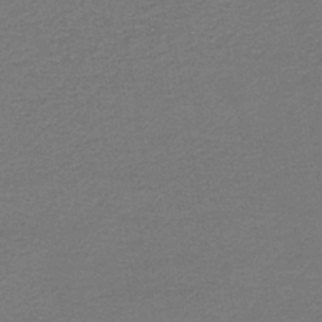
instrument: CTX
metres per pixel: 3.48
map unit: HNb
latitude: -43.2375
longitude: 49.8045
